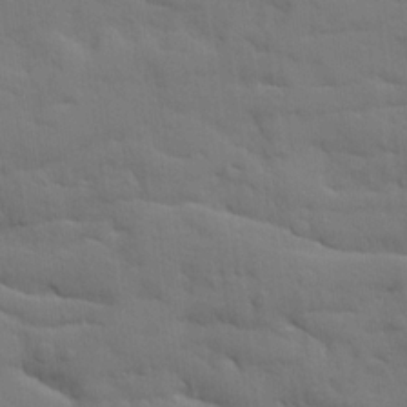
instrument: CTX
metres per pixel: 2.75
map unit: Ave
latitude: 19.5938
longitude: -129.2537
